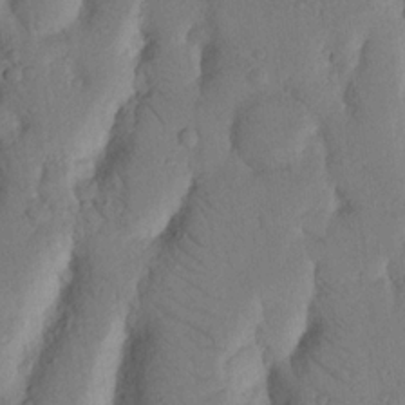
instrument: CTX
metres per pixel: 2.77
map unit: Nhu
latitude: 19.0458
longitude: -76.6112
